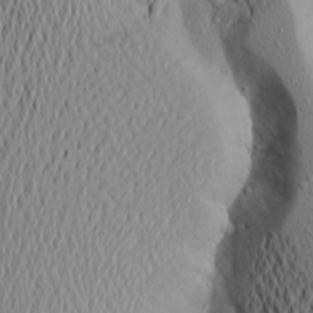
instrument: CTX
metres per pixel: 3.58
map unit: Aa
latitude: 19.5371
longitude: -144.1767
